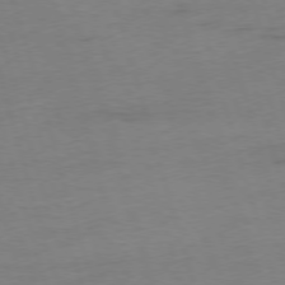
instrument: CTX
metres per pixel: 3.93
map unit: Ap
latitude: -76.1795
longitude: -72.9892
